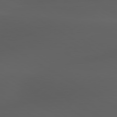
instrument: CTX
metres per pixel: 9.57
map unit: lApd
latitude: 80.0822
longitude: -88.3090
